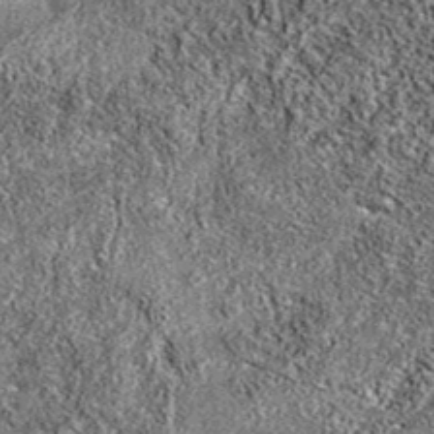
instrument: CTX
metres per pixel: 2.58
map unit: eAb
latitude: 37.4426
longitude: 106.2928
